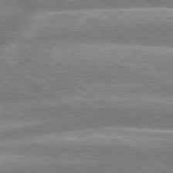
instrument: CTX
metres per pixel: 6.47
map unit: lApd
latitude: 79.1592
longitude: -159.2726
